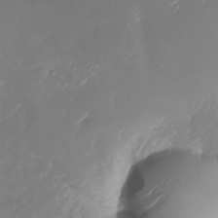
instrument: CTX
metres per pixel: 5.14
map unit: Nhu
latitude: -27.4076
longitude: -73.5560
